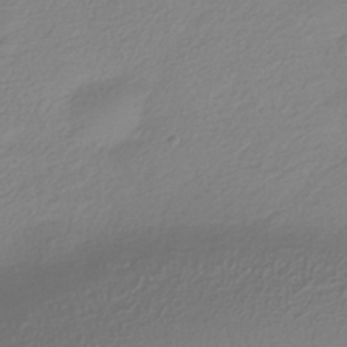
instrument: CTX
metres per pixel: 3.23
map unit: HNhu
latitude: -41.4454
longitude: 96.9920
